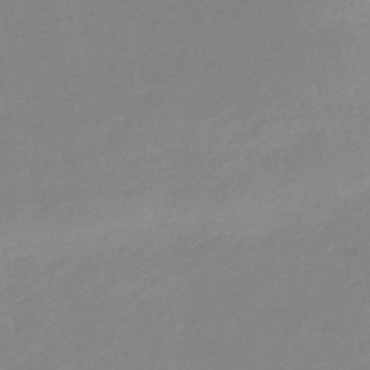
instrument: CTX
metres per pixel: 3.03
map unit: HNhu
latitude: -45.5966
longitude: 90.1795
